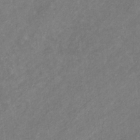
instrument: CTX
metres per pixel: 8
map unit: eHb
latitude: -31.3887
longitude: 70.6708
